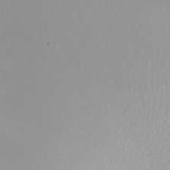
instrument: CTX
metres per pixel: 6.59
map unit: Nhu
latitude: -8.6140
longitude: -94.3845
